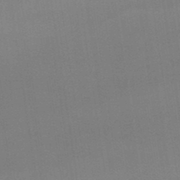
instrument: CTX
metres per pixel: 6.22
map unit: lHb
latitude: -47.9367
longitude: 67.3887
